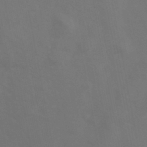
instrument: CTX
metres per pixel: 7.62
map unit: Hve
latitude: 33.3482
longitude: 150.8786
